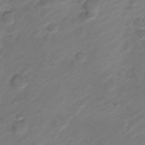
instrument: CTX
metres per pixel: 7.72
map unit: Nve
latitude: -20.0094
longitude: 106.9353
